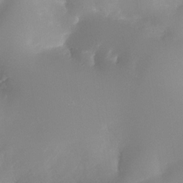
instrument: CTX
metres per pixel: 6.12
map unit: Nhe
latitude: -34.4629
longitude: -144.8758
